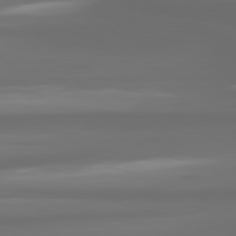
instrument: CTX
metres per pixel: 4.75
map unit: lApd
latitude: 80.7624
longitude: -138.4034
